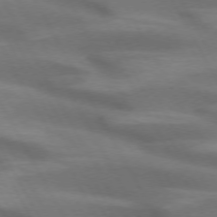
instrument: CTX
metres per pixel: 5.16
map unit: lApd
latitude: 72.6869
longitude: -50.9324
